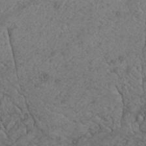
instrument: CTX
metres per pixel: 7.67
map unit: Nhu
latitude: 22.6490
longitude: -68.1767
